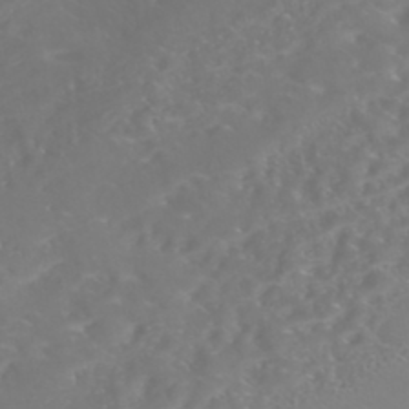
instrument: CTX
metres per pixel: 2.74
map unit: Nhe
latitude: -46.7085
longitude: 153.0675
